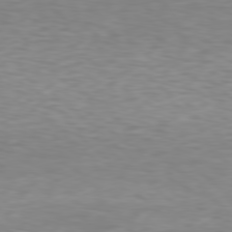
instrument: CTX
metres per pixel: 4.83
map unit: Hpe
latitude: 77.9528
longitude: -122.1389
